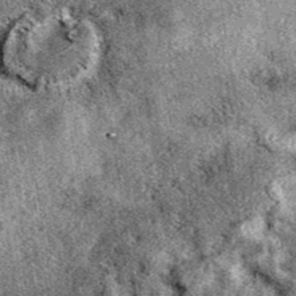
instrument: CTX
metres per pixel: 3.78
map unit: eAb
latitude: 39.7072
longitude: 110.9731
